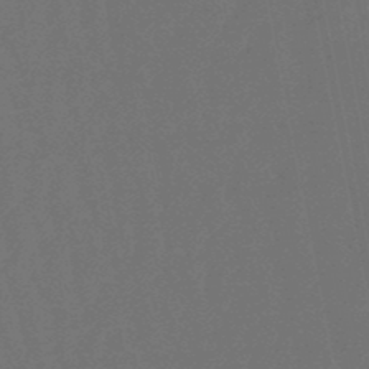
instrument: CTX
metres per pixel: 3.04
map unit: lHb
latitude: -47.9367
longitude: 80.5196
